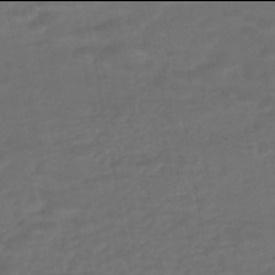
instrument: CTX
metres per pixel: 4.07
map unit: HNhu
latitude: -46.0094
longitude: 92.9542
